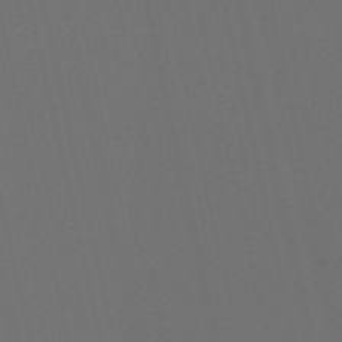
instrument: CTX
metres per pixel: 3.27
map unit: Nve
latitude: -59.8800
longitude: 61.0486
